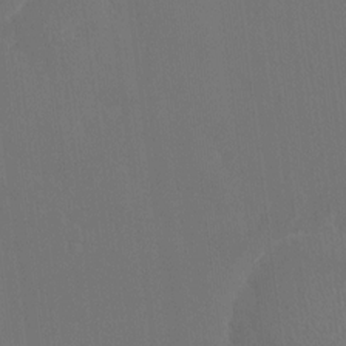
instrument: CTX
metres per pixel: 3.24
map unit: HNhu
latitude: 7.5938
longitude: 4.1228
